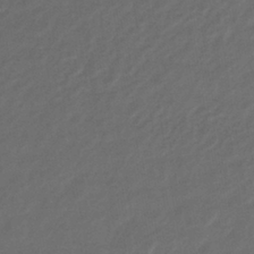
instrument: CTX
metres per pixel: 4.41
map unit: lHb
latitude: -39.2187
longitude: 69.2376
